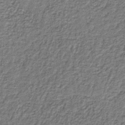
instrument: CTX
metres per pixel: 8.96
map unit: HNb
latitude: -39.4077
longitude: 51.0675
